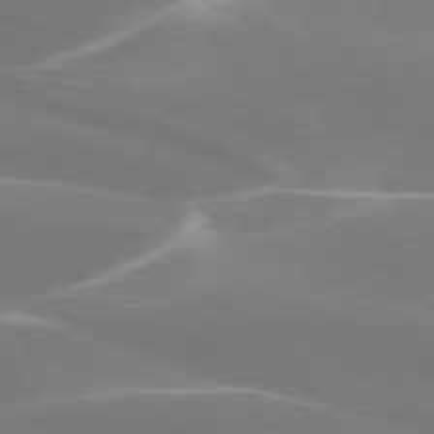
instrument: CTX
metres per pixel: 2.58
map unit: lApd
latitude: 75.5560
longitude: -62.3279
